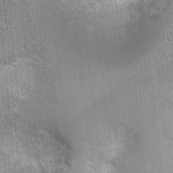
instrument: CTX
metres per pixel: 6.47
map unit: Ht
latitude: 0.1011
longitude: -17.4048
